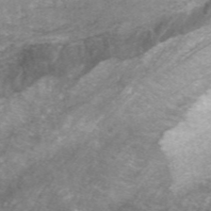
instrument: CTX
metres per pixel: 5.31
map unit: ANa
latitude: 44.7624
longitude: 25.6722
